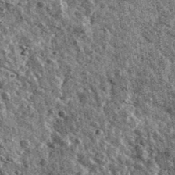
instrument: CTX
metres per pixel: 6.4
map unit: Ave
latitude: 40.5924
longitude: -107.8583
